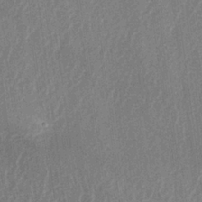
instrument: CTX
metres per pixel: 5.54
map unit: lAa
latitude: -5.5777
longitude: -129.3293
